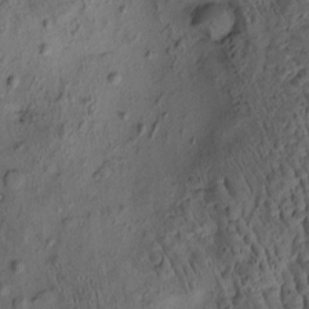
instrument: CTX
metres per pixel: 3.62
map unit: eHh
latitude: -1.4455
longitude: 16.9731
